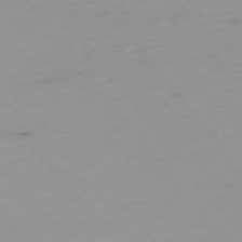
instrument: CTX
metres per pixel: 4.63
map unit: Ap
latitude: -75.1998
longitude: -79.1970
